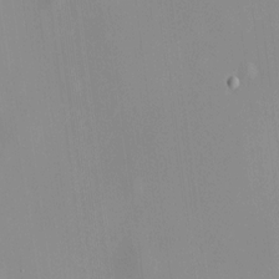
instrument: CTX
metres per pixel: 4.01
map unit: HNhu
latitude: 11.6127
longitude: 10.7085
